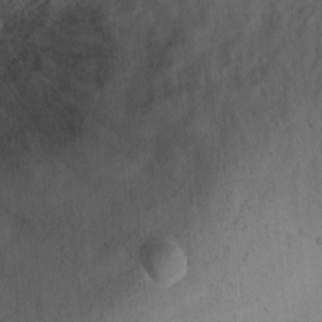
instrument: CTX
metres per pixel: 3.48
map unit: Ht
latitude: 2.8191
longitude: -29.2537
